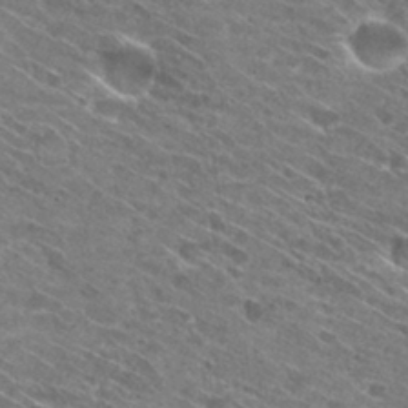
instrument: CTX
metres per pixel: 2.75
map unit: Hto
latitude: 30.1956
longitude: -45.5749
